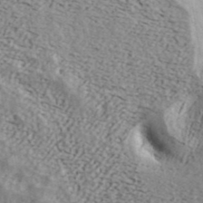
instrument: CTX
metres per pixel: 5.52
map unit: ANa
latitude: 42.7246
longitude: 47.7855
